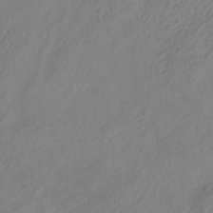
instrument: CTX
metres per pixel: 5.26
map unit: HNhu
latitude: -40.9542
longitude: 104.2928
